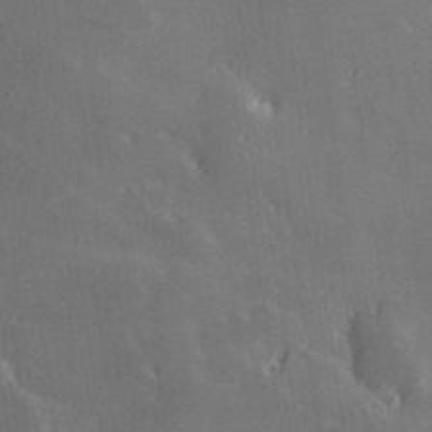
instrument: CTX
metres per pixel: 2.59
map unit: Hve
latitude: 28.3656
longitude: 145.6155
